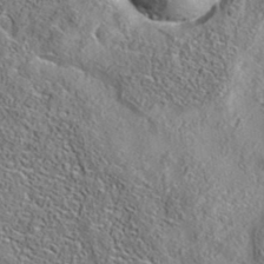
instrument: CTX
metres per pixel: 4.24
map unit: eAb
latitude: 35.7071
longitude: 107.2565
